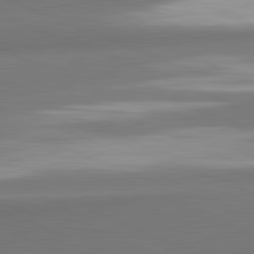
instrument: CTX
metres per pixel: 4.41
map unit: lApd
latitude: 82.0633
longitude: 150.1795
